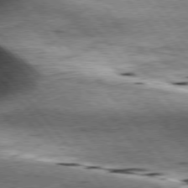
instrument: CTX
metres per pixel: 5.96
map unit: lApd
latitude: 76.7813
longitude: -60.9324
